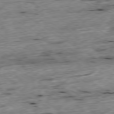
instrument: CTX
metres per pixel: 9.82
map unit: Ap
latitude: -79.4265
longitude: -88.7625
